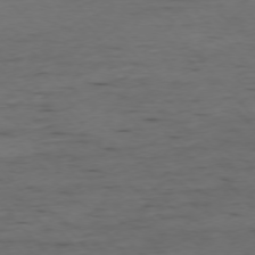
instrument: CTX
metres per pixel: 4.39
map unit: Ap
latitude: -76.5574
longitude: -91.9339
